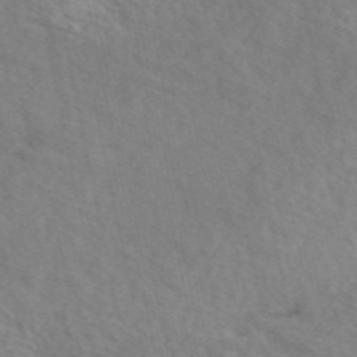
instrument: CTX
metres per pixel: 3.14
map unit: eAb
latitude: 49.3482
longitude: 119.4265
